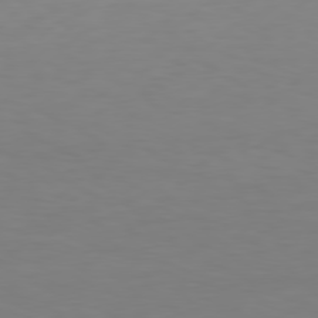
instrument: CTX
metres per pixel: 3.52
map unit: Hpe
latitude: 77.9717
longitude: -122.3656
